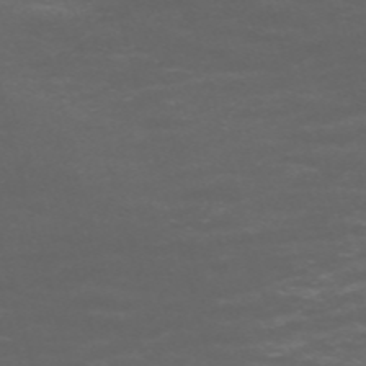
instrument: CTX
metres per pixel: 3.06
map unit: Nve
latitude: -58.5951
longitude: 56.0472
